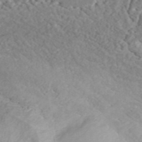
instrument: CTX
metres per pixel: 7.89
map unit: ANa
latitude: 45.1970
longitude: 37.3320
